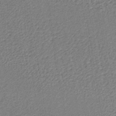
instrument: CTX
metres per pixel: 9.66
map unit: lHb
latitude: -37.1053
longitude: 60.0472
